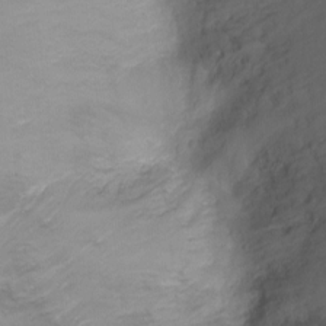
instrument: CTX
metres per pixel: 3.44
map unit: Nhu
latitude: -17.1431
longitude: -48.2334
